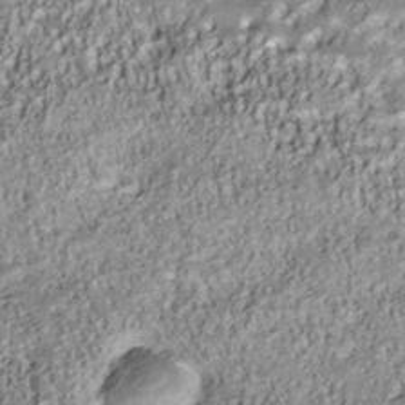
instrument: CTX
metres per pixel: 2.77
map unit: Nhu
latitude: -41.1431
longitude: -84.1578
